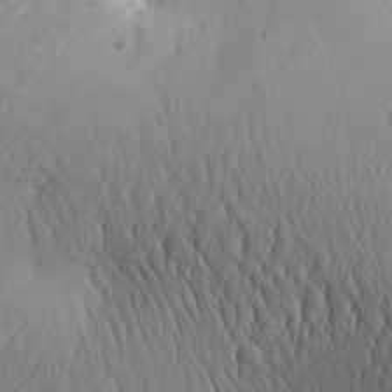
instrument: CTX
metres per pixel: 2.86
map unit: Aa
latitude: 26.4412
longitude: -142.3656
